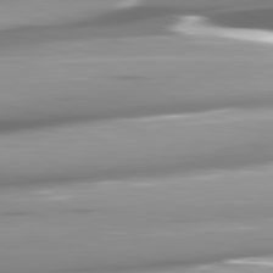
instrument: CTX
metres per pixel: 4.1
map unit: lApd
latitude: 81.6883
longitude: -146.5357
